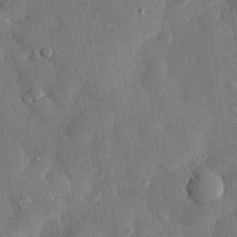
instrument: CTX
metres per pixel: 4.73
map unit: eHh
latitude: 28.7624
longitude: -79.8017
